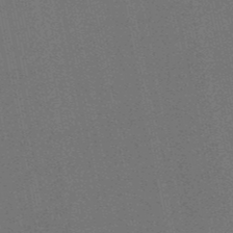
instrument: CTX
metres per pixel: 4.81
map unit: lHb
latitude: -49.6344
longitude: 73.8800
